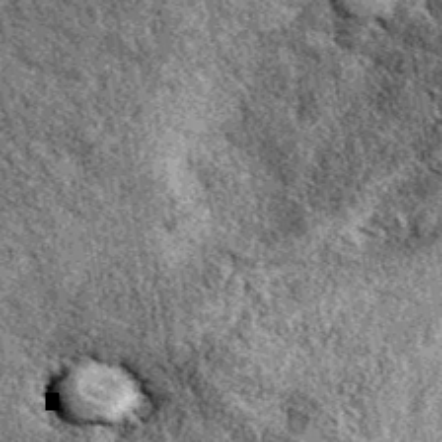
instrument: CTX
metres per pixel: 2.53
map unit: eAb
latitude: 38.9891
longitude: 110.5385
